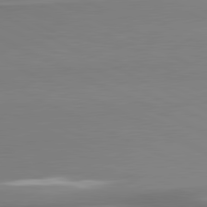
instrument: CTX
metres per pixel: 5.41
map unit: lApd
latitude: 81.1970
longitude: 176.5574
